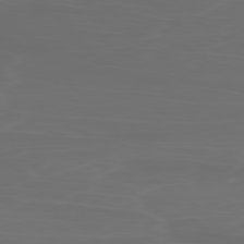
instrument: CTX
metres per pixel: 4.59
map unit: Ap
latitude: -78.5951
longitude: -70.2144
